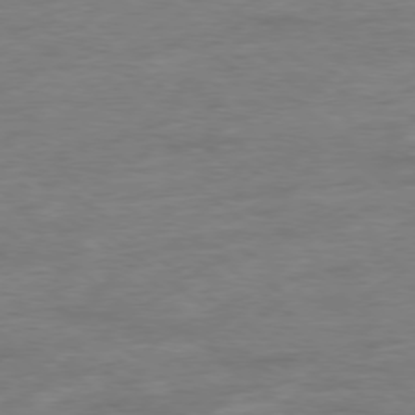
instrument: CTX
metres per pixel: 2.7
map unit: Hpe
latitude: -78.5195
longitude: -19.6694
